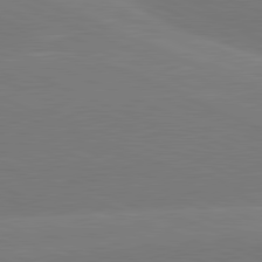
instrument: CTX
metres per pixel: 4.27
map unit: lApd
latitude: 81.6505
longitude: -155.8016
